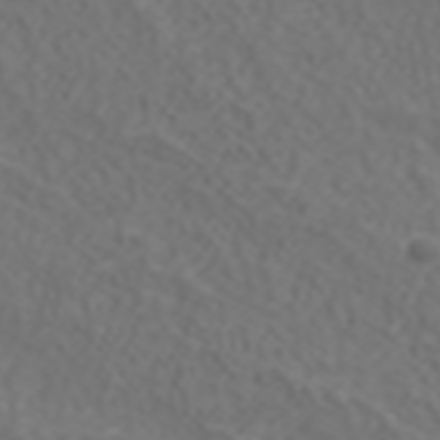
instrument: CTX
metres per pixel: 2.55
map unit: ANa
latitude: 42.0633
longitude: 34.4062
